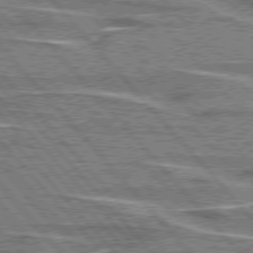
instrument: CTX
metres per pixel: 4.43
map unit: lApd
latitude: 76.4412
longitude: -80.5735
